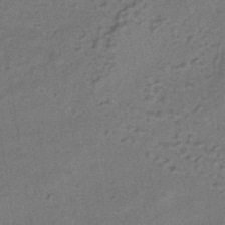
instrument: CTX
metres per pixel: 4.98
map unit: HNhu
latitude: -42.2928
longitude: 90.5574
